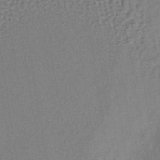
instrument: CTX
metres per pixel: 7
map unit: lHb
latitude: -38.4251
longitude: 63.2565
